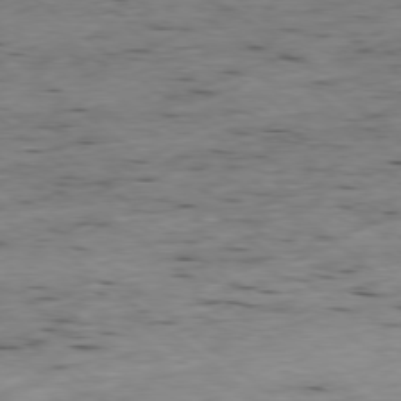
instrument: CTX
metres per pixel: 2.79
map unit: Ap
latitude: -78.4818
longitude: -91.1214
